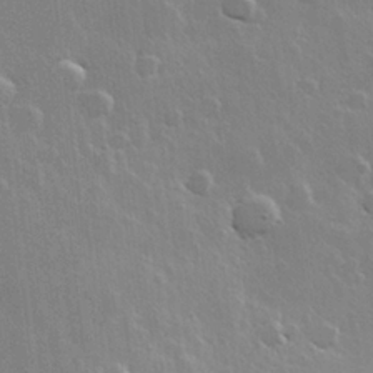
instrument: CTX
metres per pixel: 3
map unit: Hve
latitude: 22.6868
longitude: 148.8975
